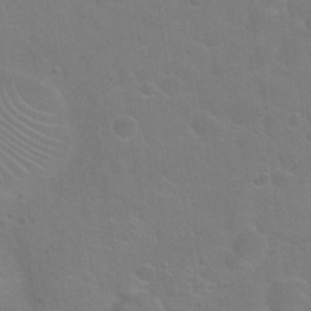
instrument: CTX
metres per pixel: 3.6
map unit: Nhu
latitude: 25.6127
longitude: -51.7638
